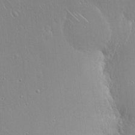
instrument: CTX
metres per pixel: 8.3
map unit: Hto
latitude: 17.7828
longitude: -57.5938
